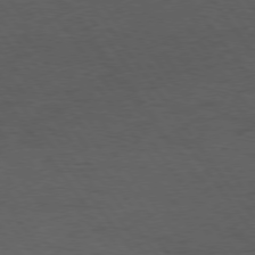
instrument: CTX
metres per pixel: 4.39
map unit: Hpe
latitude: 74.8947
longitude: -141.0836
